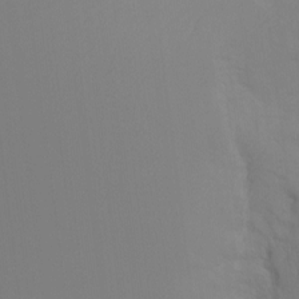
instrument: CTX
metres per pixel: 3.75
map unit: Ht
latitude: -10.1039
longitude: -34.9324
